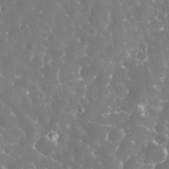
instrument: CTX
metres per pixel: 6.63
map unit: eHh
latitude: 33.4426
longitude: -63.2915
